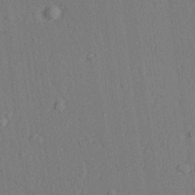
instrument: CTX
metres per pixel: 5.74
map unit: lAvf
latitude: 28.6490
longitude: -109.0836
